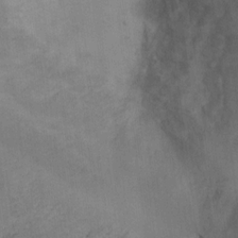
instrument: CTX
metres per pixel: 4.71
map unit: Ht
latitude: 12.3845
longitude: -41.0458
